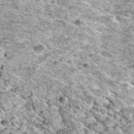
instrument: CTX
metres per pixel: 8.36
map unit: Hto
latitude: 35.5371
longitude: -52.5734
